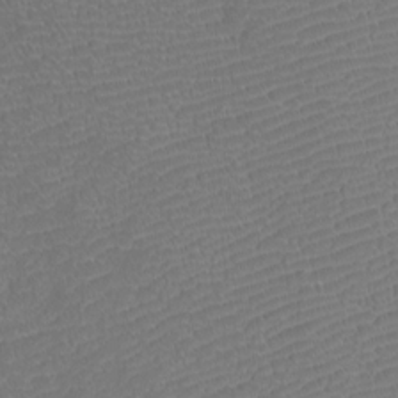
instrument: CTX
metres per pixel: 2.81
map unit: Htu
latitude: -11.1809
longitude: -72.3278
